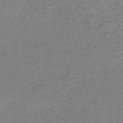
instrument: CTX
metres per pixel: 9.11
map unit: HNb
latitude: -33.0676
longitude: 61.0298
